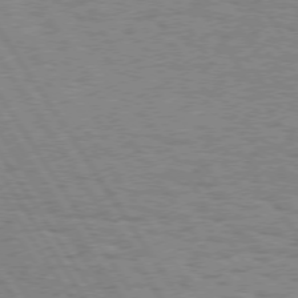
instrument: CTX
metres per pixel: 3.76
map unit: Hpe
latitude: 74.5735
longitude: -135.5371
